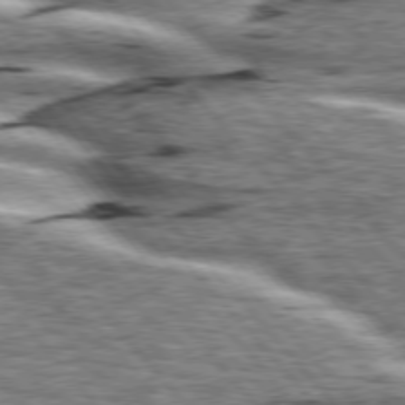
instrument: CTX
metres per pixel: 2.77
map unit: lApd
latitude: 76.3089
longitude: -82.3845
